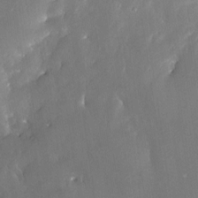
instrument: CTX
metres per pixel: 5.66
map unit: Nhe
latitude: -29.0487
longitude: -110.4790
